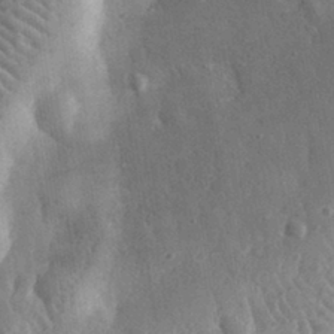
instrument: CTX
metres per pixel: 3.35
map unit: eHh
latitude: 31.8206
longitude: -79.4994
